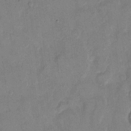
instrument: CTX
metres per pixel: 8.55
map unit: eHh
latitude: 11.3482
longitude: -65.5182
